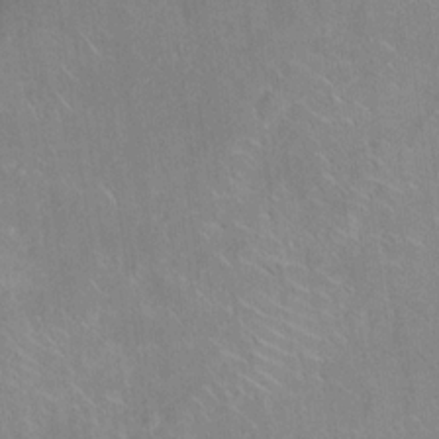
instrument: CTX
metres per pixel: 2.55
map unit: Ht
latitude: 13.4993
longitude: -41.1592
